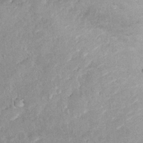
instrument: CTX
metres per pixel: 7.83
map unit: Hto
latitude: 14.1200
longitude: -33.9339
